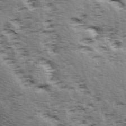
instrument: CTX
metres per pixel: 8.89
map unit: Ave
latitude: 14.7813
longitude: -104.5924
